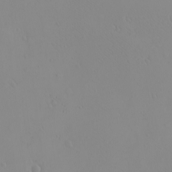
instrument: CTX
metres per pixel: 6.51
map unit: eHh
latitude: -9.7478
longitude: -67.9717
